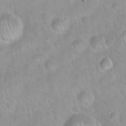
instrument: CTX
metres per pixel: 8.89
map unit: Hto
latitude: 20.7435
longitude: -52.5924
